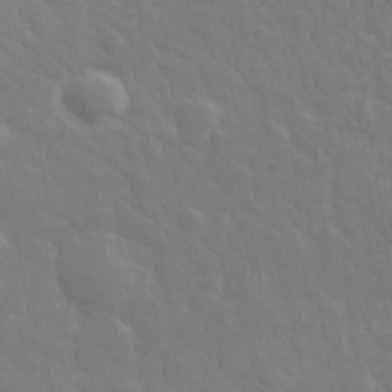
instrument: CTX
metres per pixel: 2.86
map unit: eHh
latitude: 32.7057
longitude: -70.2522
